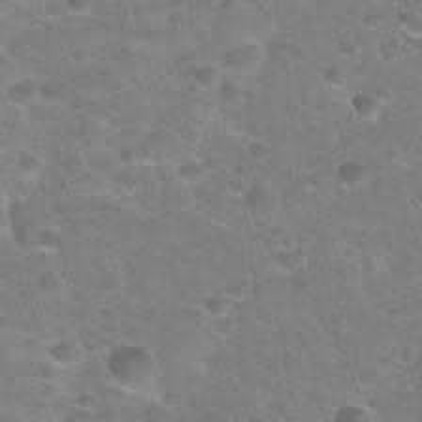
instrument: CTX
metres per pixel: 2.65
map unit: Nhu
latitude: 31.6316
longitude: -53.2915
